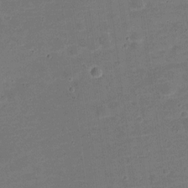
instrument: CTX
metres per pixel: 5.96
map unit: Nve
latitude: -21.2754
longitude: 103.9178
